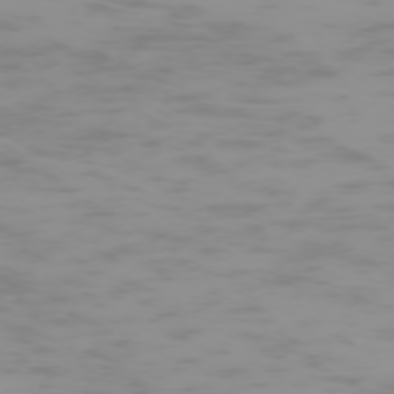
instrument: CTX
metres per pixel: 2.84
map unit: Hpe
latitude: -74.7652
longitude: 7.2187
